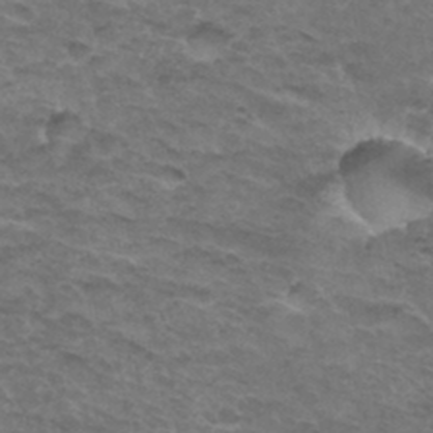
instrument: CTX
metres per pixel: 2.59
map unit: Hto
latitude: 32.8758
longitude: -47.3482
